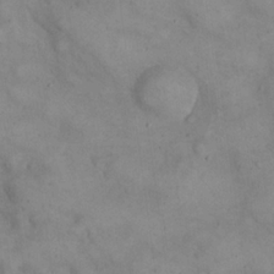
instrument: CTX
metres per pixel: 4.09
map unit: eHh
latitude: 21.1026
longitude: -59.9528
